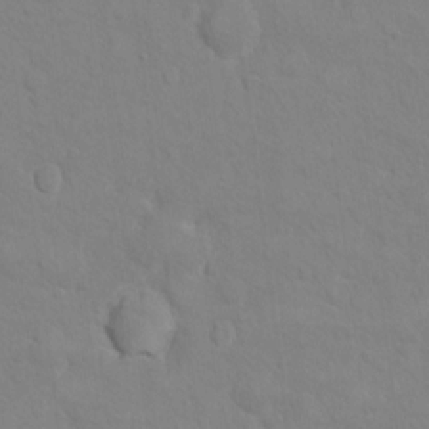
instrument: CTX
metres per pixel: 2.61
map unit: Ht
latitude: 11.9717
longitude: -33.6127
